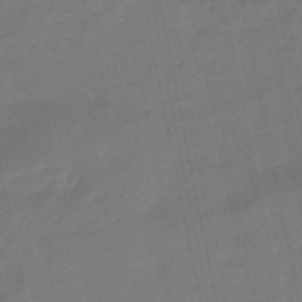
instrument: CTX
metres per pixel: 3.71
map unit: eHb
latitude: -45.6344
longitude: 87.5966
